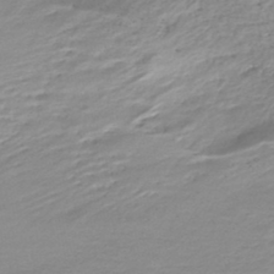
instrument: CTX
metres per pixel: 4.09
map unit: HNhu
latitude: -44.8975
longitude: 97.2376
